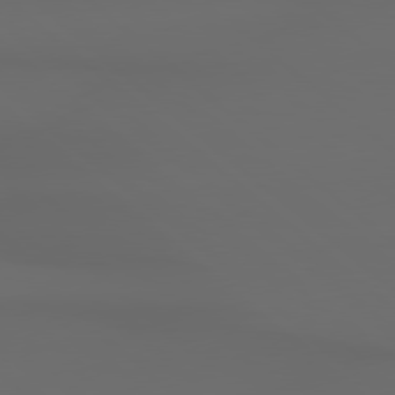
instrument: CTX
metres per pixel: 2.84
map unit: Hpe
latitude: 78.5546
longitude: -132.9514
